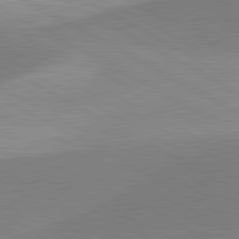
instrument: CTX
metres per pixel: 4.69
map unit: lApd
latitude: 81.6883
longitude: 134.9542
